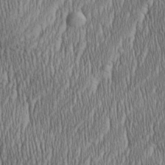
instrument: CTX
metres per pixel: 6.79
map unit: Aa
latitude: 28.6112
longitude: -138.2145
